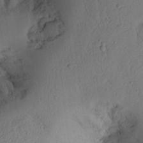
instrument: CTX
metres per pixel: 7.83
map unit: Ht
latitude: 10.8380
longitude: -74.2900
